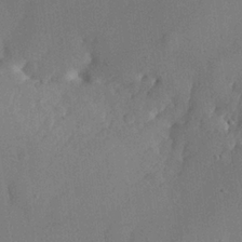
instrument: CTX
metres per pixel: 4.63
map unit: lHvf
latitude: 21.8206
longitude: 145.5588
